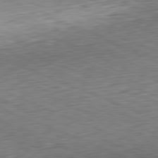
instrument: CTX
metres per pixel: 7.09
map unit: Hpe
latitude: -82.0850
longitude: 11.9367
